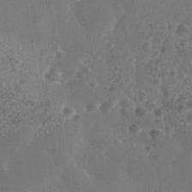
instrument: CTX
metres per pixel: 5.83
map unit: Nhe
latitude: -36.5195
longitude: -130.2334
